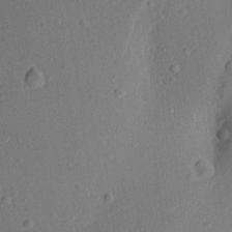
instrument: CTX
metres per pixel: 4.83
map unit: Aa
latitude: 20.5924
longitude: -141.2159
